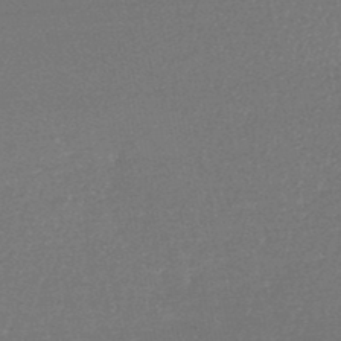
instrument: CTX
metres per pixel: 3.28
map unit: lHb
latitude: -48.2173
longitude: 62.7463
